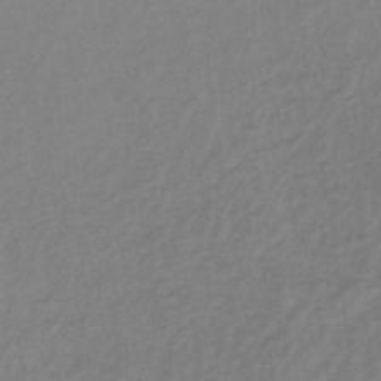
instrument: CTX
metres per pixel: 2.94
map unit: lHb
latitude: -37.4076
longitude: 68.9541
